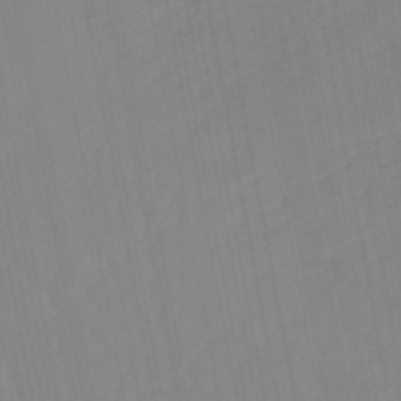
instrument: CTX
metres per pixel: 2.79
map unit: eHb
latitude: -49.2943
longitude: 84.5762
